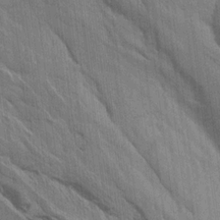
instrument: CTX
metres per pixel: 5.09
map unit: Aa
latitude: 15.1781
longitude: -145.5182
